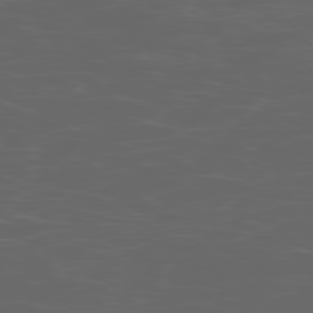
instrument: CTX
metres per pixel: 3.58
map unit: Ap
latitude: -79.0108
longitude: -75.0647
